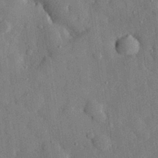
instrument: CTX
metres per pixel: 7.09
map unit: eHh
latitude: 27.9906
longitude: -78.1200
